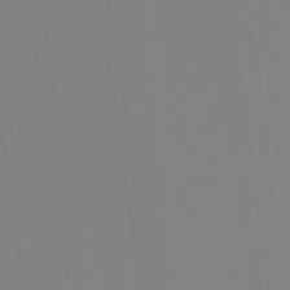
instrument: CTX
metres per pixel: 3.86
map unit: Ht
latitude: -14.1039
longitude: -51.4993
